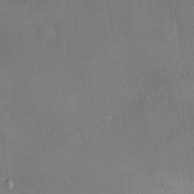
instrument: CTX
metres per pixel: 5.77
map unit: HNhu
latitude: 3.1592
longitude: 8.2550
